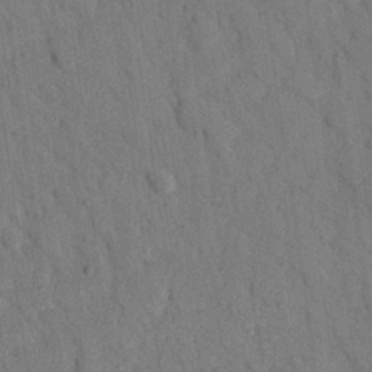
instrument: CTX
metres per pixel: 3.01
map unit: eHh
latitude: 26.4601
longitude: -76.8758
